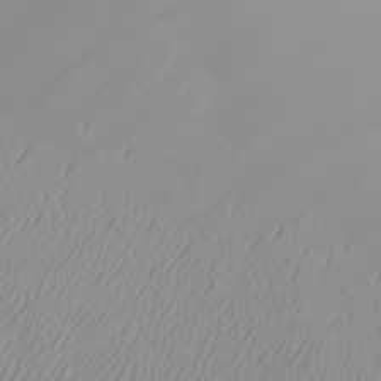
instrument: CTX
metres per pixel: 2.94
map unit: Nhu
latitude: -6.0850
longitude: -93.1781
